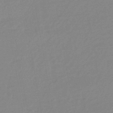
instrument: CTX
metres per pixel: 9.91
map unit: eHb
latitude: -45.0298
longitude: 89.9556
